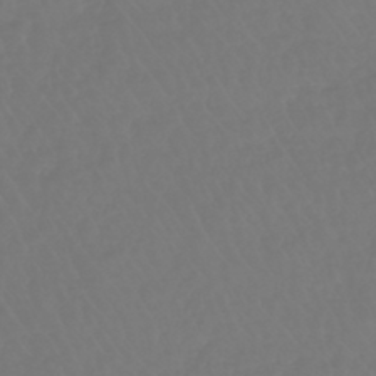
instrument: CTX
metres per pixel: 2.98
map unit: lHb
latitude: -42.7085
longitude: 67.6155
